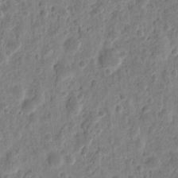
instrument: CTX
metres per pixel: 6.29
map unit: eHh
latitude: 9.5749
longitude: -73.7639
